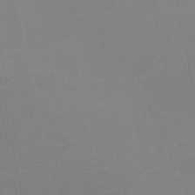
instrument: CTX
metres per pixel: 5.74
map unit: HNb
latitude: -46.5762
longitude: -44.9891
